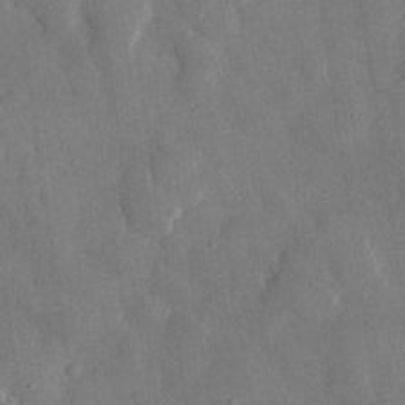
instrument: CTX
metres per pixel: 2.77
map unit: eHh
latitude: 30.2145
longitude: -78.2334
